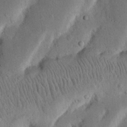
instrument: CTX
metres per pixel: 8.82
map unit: Nhu
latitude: 18.8380
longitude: -74.9703
